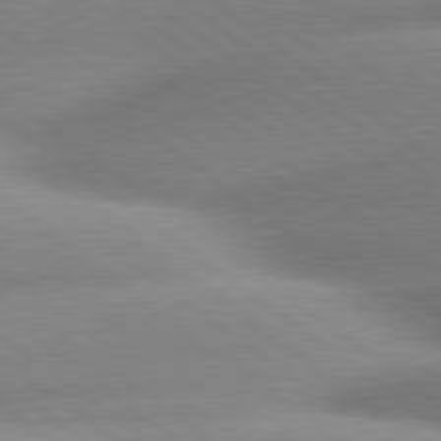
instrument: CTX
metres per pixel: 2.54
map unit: lApd
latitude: 80.3845
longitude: -160.9891
